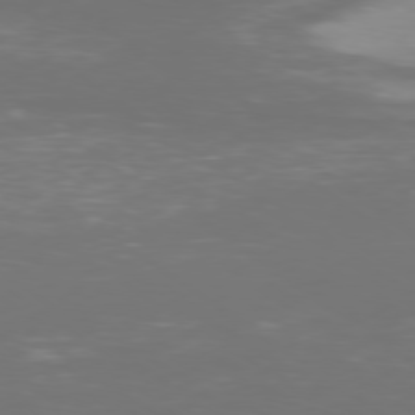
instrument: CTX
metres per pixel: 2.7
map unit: Ap
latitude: -78.6707
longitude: -93.2915
